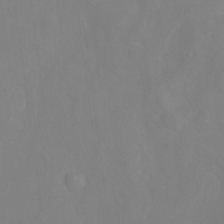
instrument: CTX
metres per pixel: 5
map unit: Nhu
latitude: -16.0661
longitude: -50.8947
